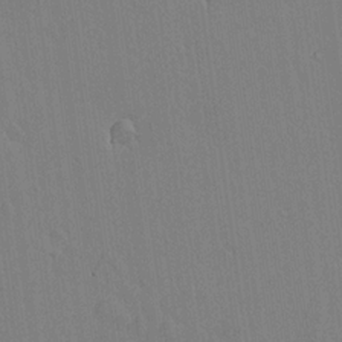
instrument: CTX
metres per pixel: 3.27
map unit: lAvf
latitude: 14.5168
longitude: -126.8380
